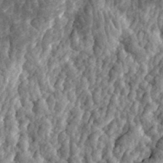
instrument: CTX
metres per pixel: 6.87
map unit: eHh
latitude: 31.8962
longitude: -80.0444
